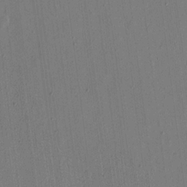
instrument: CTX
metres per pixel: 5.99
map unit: eHh
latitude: 15.9151
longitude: -69.5182
